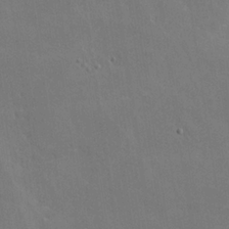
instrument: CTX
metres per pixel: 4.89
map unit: lHvf
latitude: -9.6533
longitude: -102.3278
